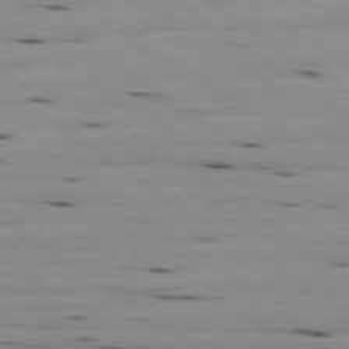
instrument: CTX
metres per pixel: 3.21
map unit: Ap
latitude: -79.5210
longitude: -101.4049
